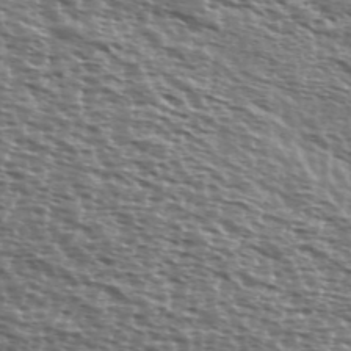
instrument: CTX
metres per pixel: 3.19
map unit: Ave
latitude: 38.6868
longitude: -111.8584
